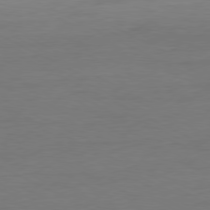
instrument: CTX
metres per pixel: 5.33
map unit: Ap
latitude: -80.4818
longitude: -82.6112
